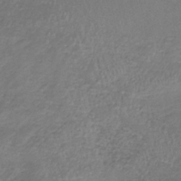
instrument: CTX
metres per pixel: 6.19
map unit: lHb
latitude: -38.5007
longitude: 72.9730
